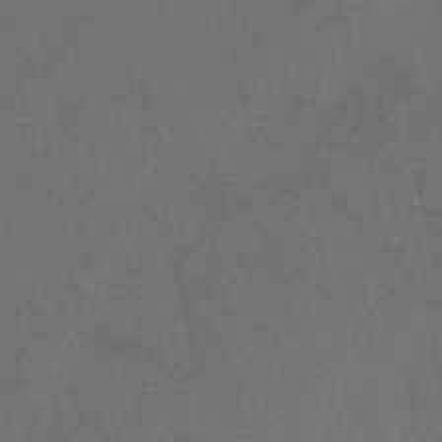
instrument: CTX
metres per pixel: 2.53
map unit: eAb
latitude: 47.4238
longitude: 117.3131
